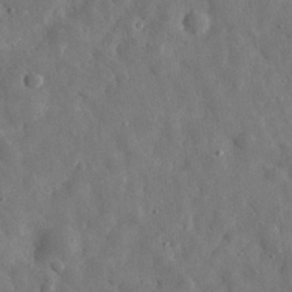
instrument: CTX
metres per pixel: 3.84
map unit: eHh
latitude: 30.6113
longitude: -74.5168
